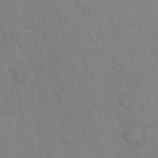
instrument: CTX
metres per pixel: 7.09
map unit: Hto
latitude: 13.3293
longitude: -61.2348
